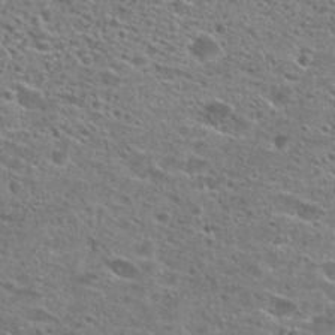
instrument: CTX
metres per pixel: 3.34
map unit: Hto
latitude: 26.0255
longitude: -47.5371
